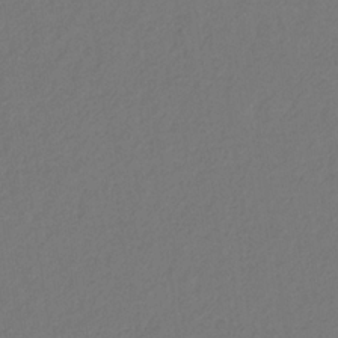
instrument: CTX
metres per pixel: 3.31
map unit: eHb
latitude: -30.0661
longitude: 67.8800
